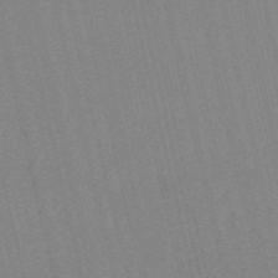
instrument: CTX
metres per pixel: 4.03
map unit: HNb
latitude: -54.8597
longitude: -41.3859
